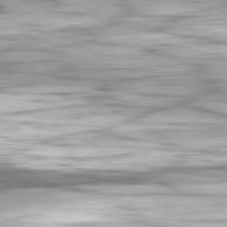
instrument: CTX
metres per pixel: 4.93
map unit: Hpe
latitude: -80.9353
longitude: 18.5952
